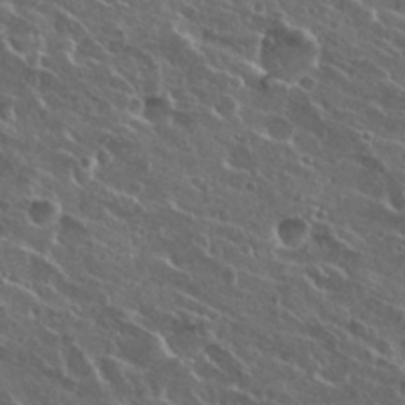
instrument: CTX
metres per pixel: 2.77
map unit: Hto
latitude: 26.9514
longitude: -50.5923
